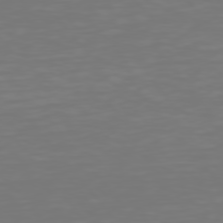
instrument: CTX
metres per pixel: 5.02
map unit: Hpe
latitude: 75.6505
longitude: -124.0822
